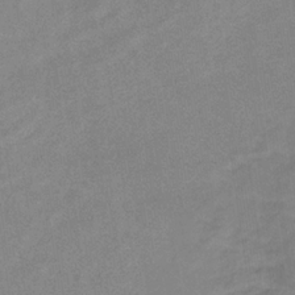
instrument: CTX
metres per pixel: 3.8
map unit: eHb
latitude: -32.2929
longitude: 68.0283
